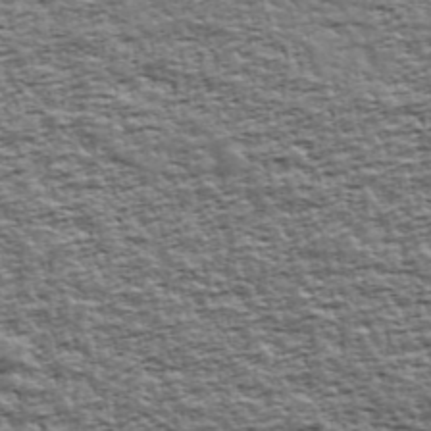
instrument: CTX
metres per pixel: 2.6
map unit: Ave
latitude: 43.2159
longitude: -111.6883
